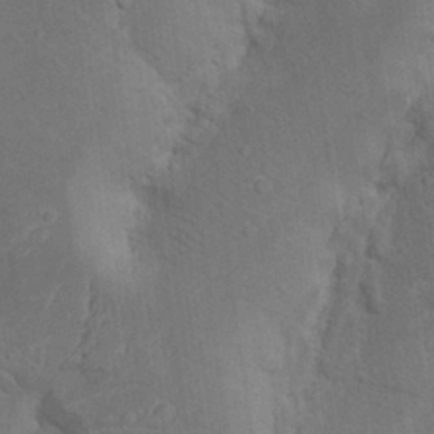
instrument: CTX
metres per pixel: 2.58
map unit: Nhu
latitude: 18.4979
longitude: -73.8017
